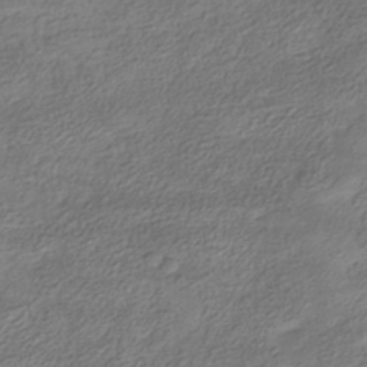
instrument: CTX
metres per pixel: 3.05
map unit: HNhu
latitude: -40.4440
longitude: 106.9920
